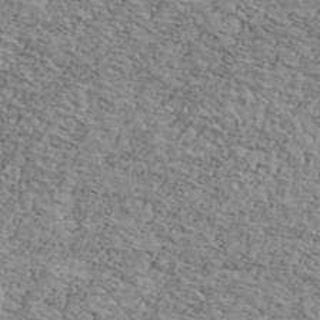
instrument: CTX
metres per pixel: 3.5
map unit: Ave
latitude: 41.3859
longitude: -109.5371
